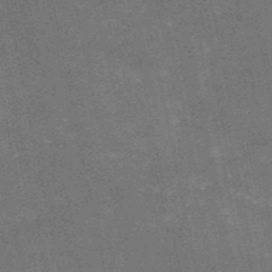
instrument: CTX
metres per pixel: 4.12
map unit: HNb
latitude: -52.5573
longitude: -40.1388
